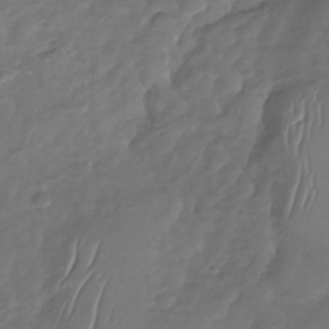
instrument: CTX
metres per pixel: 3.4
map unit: Nhu
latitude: -30.3306
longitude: -59.3860
